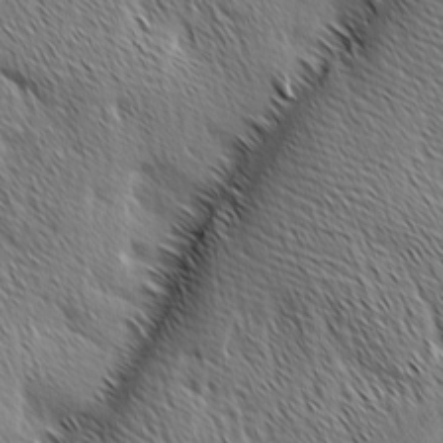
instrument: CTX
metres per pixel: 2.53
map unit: Ave
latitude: 1.2159
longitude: -115.0080
